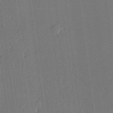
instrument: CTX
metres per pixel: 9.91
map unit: lHvf
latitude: 20.9514
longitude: 144.3117
